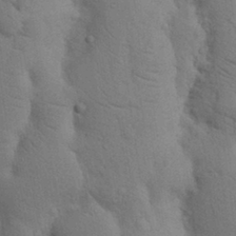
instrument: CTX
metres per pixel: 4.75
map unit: Nhu
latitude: 18.4601
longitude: -75.9150
